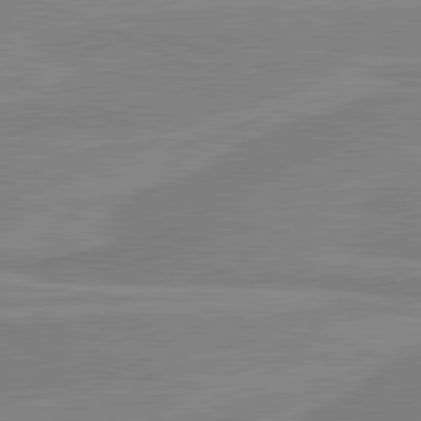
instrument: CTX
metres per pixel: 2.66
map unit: lApd
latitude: 81.1214
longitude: 169.1620
